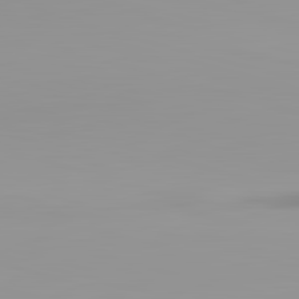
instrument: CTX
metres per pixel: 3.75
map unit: lApd
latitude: 83.2725
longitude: -135.0269
